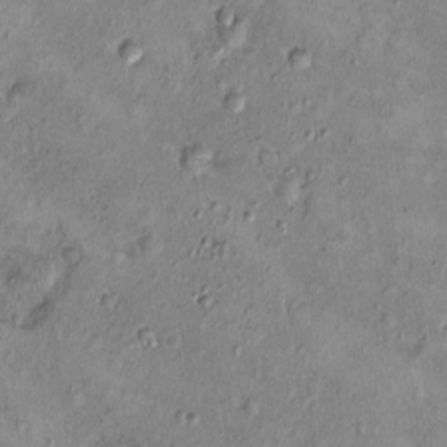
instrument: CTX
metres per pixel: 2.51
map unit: Nhu
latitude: 0.2711
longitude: -15.5749
